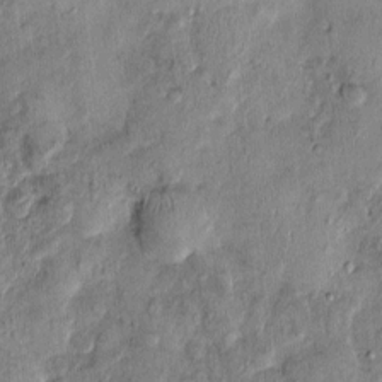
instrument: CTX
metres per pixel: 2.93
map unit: Ht
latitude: -1.6911
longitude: -14.3657
